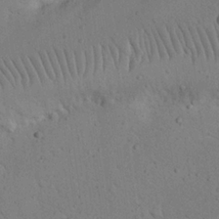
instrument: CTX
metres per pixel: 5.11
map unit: Nhu
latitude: 22.7624
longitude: -75.2159
